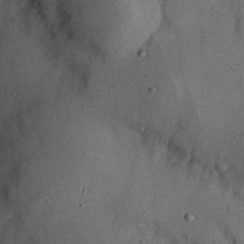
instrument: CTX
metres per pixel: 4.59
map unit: Nhu
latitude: 25.4426
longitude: -71.3293
